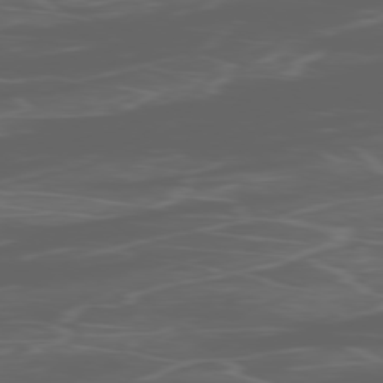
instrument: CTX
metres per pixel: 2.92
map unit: Ap
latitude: -79.2376
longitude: -70.9891
